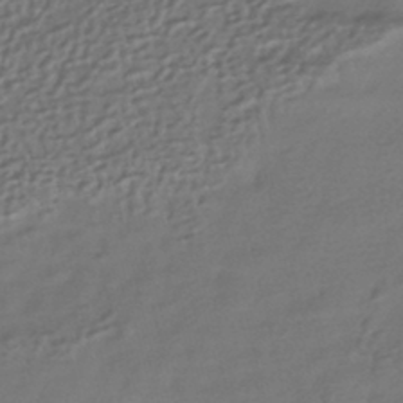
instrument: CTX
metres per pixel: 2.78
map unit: HNhu
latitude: -42.7085
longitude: 94.8219
